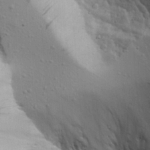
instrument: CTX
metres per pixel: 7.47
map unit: Aa
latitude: 18.0822
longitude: -126.1200
